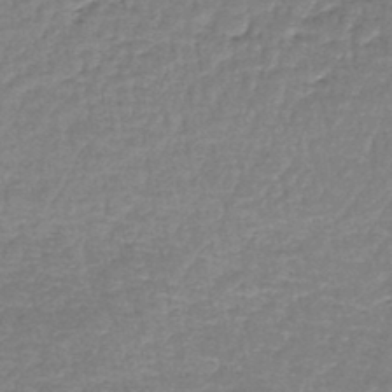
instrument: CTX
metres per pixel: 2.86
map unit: lHb
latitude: -44.4062
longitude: 58.7085
